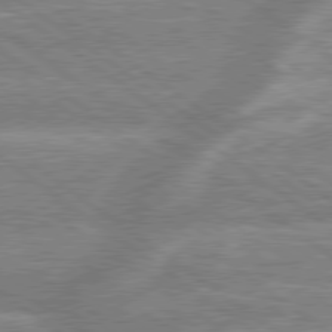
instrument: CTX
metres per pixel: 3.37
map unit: lApd
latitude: 79.1026
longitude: -159.1970
